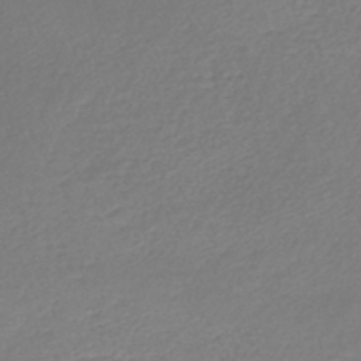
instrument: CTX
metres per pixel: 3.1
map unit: lHb
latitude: -44.7274
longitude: 58.8785
